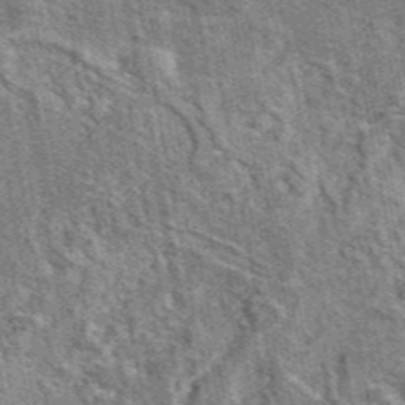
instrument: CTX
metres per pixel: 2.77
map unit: eAb
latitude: 45.5749
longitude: 110.5762
